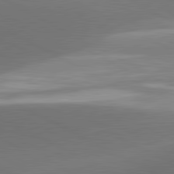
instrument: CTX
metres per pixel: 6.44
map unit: lApd
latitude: 81.4804
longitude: 155.9745
